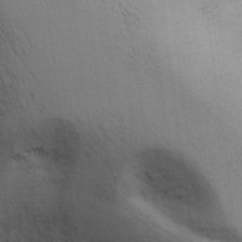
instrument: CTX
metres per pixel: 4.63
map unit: Ave
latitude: 13.4238
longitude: -102.7435
